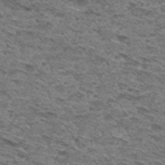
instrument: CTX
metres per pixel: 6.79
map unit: Hto
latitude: 30.4034
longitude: -48.0255
